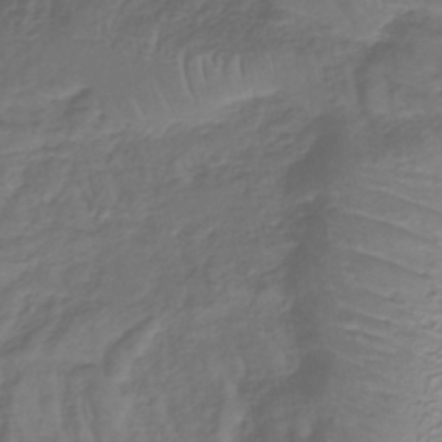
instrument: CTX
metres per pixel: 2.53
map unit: lHb
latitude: -39.5777
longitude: 72.1794
